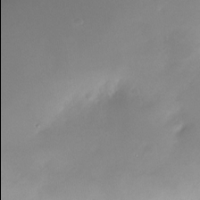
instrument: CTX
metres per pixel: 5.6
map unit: Nhe
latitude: -29.0487
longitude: -109.9906
